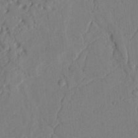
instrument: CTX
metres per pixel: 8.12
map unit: Nhu
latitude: 18.8758
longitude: -78.0444
